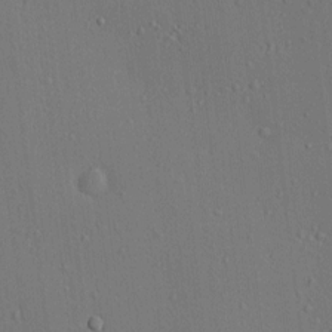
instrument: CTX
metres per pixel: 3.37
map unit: HNhu
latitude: 5.9528
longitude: 15.2754
